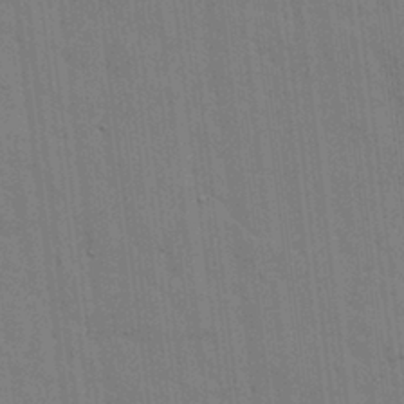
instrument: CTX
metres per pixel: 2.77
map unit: lHvf
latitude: 17.9150
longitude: -113.6883
